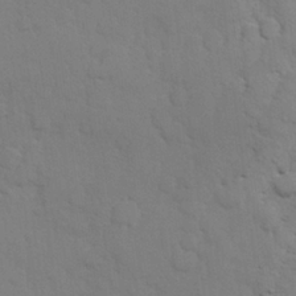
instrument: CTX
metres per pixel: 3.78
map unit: Hve
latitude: 25.7827
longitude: 148.5007
